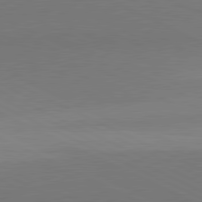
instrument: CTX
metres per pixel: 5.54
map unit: lApd
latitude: 81.0080
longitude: 144.5952
